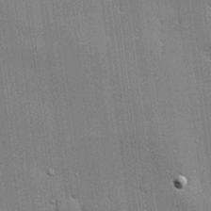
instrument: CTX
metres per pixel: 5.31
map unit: lHvf
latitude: 20.5924
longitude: 142.9163
